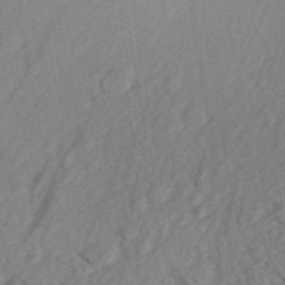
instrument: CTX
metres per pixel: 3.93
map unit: Aa
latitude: 30.5735
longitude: -138.6301
